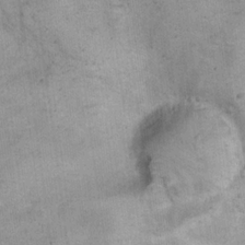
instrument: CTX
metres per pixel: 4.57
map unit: eHh
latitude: 21.3293
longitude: -60.8947
